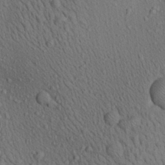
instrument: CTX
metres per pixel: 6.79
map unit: Aa
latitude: 22.9703
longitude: -138.9325
